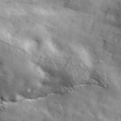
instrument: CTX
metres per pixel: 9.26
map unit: ANa
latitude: 42.7246
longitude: -88.4223
